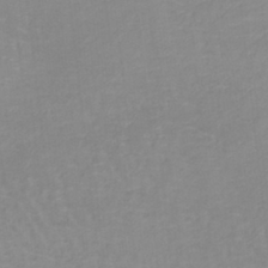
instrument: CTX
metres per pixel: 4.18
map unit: lHb
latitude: -40.2361
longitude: 65.5021
